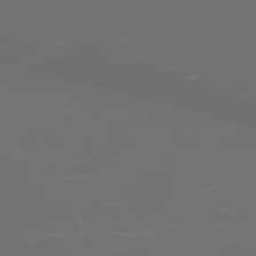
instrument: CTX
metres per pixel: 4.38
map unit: Ap
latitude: -75.6722
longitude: -75.9339
